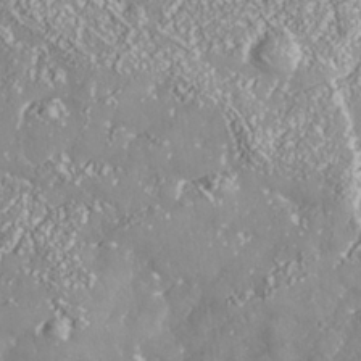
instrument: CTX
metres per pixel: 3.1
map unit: Nhe
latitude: -37.7855
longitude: 138.2929
